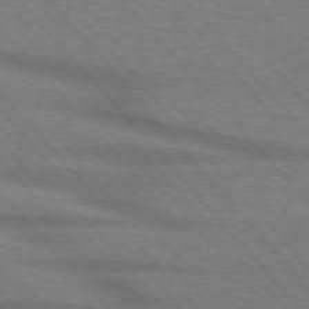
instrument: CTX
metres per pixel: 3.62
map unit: lApd
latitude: 75.9906
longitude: -84.2523
